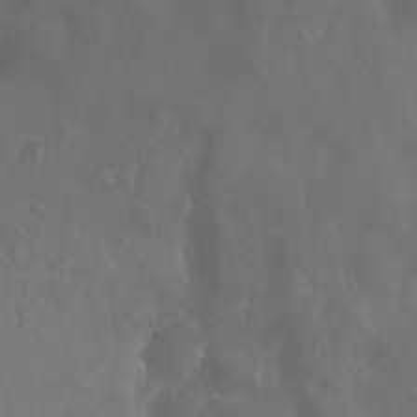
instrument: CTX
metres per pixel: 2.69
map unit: Aa
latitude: -13.2943
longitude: -67.2537
